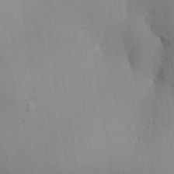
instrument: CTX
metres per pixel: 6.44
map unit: Aa
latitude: 32.1578
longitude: -143.9906
